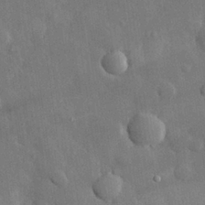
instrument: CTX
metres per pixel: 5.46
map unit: eHh
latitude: 28.9325
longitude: -78.8002
